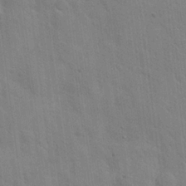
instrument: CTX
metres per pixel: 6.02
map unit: Hto
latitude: 20.4790
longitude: -54.3467
